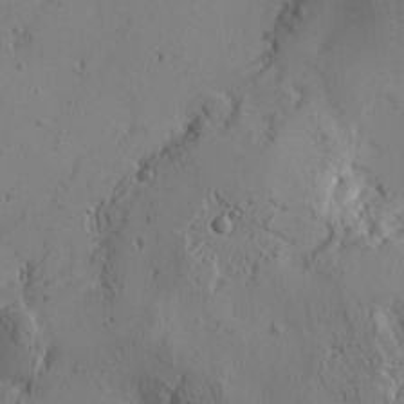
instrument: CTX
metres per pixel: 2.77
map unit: Htu
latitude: -3.8422
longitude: -176.8947
